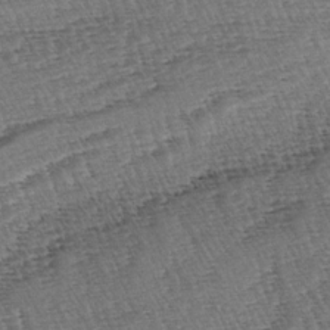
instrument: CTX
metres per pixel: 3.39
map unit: lAa
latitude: -3.6154
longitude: -122.9136
